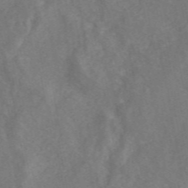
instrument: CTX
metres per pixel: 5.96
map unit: eAb
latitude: 49.5371
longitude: 118.8030
